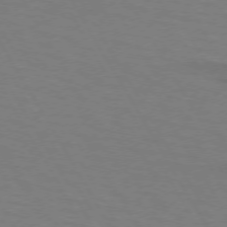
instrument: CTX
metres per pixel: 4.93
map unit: lApd
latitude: 72.4790
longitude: -57.1970
